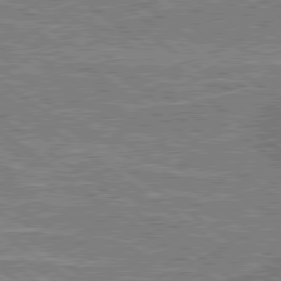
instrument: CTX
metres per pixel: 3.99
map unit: lApd
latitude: 79.3104
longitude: 175.8989
